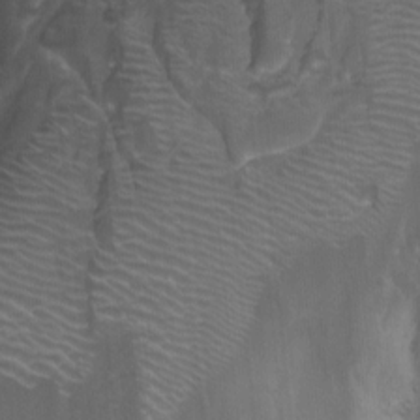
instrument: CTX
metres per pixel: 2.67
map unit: Nhu
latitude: -12.8975
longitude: -65.8206
